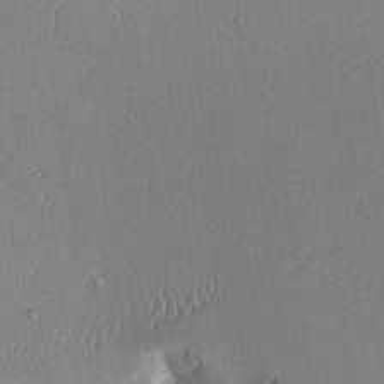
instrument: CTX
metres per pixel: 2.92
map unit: Aa
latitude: 10.7813
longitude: -128.6112
